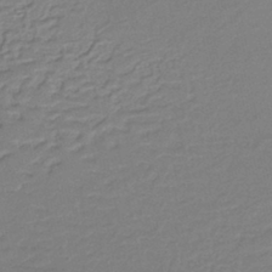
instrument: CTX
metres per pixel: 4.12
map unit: lHb
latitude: -36.9541
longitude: 58.4817
